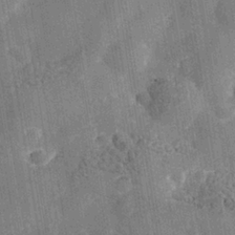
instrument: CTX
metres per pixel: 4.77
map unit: Nhe
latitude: -37.7477
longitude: -117.0836
